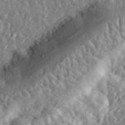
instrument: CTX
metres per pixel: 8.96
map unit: eHh
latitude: 34.4790
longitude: -80.4790
